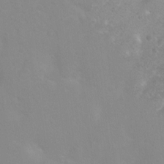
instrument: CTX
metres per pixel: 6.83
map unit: Ht
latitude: 2.8569
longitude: -25.0458
